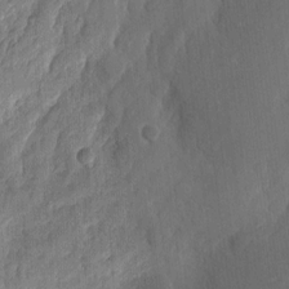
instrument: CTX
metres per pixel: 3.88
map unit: eHh
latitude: 7.5560
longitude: -73.1593
